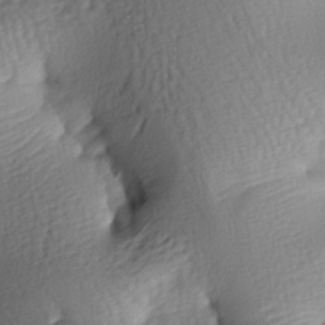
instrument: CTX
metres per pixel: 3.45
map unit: lAa
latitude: -7.5399
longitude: -126.5546
